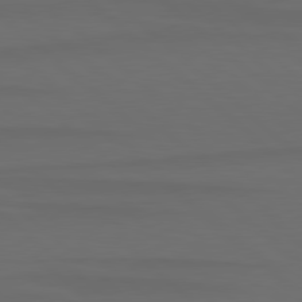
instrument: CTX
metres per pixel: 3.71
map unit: lApd
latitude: 80.0444
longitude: -114.2900
